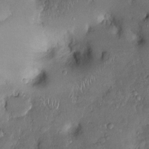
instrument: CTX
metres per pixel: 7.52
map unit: Ht
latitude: -2.2928
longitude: -13.4238
